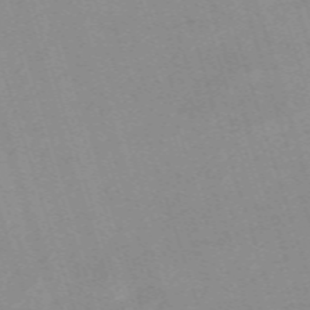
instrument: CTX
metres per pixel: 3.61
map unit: eHh
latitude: -62.7652
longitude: 49.7478
